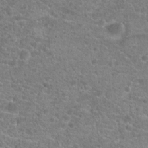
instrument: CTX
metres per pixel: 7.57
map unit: Hto
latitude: 20.2523
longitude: -43.0270
